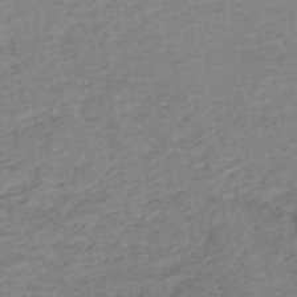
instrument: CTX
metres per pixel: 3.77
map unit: HNhu
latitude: -48.2551
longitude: 99.7100
